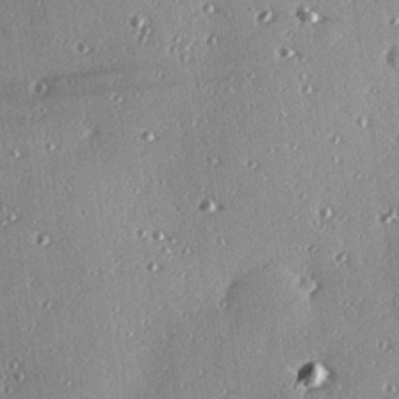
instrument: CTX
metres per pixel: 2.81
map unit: eHh
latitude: 23.9339
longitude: -89.8017
